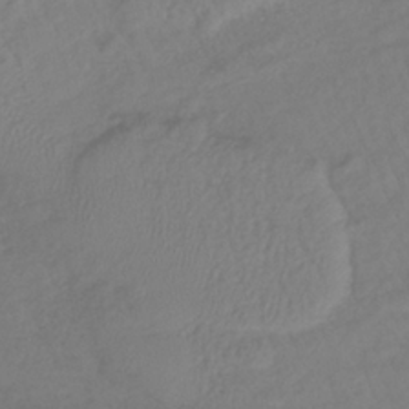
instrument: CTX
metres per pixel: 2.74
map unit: lHb
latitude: -38.1228
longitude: 70.1228
